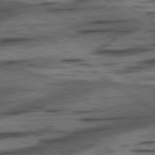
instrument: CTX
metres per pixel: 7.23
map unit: lApd
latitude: 78.3656
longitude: -53.4616
